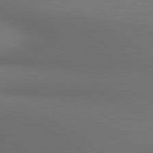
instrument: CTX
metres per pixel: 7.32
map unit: lApd
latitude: 80.3656
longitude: 124.0283
